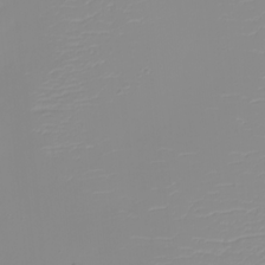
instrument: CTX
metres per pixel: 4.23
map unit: eHh
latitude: -5.4265
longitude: -84.8947
